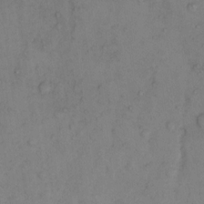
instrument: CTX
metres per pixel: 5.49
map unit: Hto
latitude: 7.4615
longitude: -60.0633
